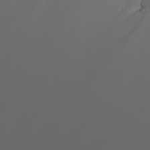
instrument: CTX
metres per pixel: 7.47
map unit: Nhu
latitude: -7.4643
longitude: -84.9325
